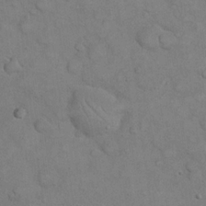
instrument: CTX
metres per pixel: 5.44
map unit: eHh
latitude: 21.5371
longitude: -59.4049
